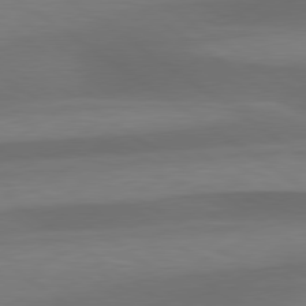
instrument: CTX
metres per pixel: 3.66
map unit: lApd
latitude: 79.5371
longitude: -90.3845
